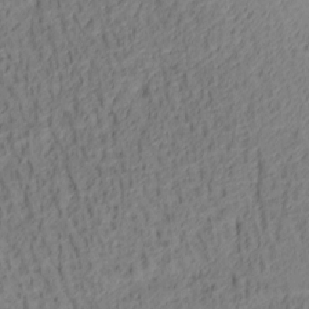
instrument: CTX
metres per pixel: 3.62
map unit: lAa
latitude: 4.5924
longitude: -116.2145
